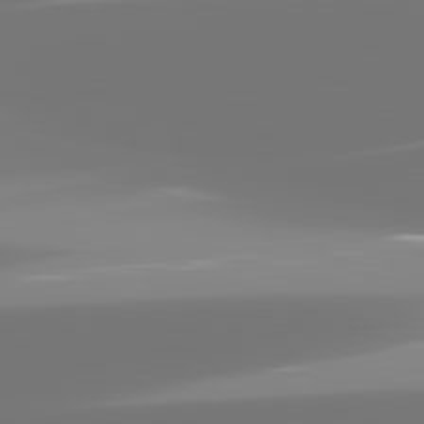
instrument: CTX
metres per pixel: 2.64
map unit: lApd
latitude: 82.1577
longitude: -150.4223
